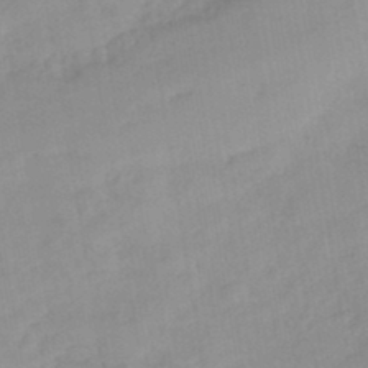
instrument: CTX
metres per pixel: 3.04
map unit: eHb
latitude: -44.6896
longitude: 84.8219
